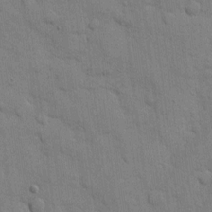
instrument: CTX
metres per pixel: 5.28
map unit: eHh
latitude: 10.5546
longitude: -67.2914
